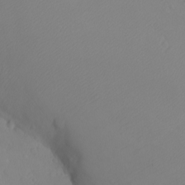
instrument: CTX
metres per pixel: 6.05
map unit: eHh
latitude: -7.9556
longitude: -70.3656
